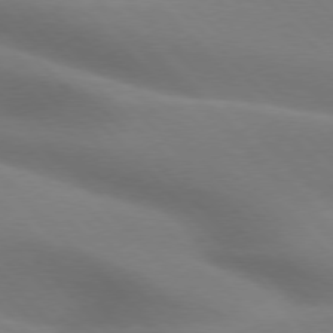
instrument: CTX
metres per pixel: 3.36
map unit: lApd
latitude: 75.8961
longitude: -61.5938
